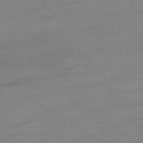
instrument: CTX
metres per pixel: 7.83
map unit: Hpe
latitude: -77.0297
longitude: -14.7436
